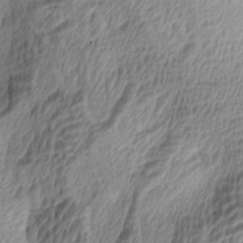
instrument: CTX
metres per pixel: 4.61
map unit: lAa
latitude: -5.1053
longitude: -122.5924
